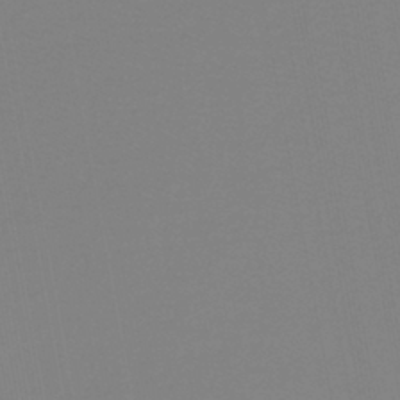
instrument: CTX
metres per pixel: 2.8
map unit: lHb
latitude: -41.0297
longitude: 63.5210
